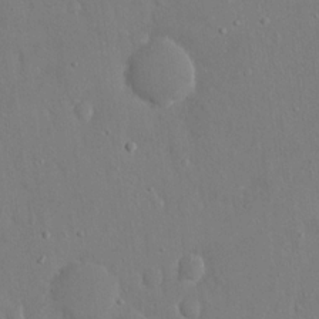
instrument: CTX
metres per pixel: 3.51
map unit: eHh
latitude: 16.7435
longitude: -71.1403
